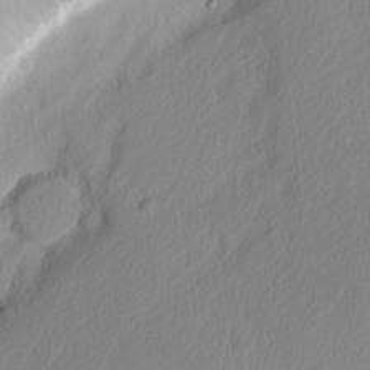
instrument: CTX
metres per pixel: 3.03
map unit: Nhu
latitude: 2.5545
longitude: -76.7057
